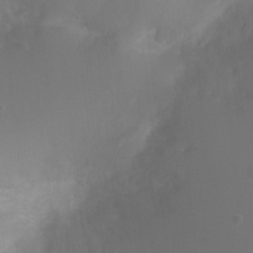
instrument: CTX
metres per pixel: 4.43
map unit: Ht
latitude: -2.5762
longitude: -25.2537
